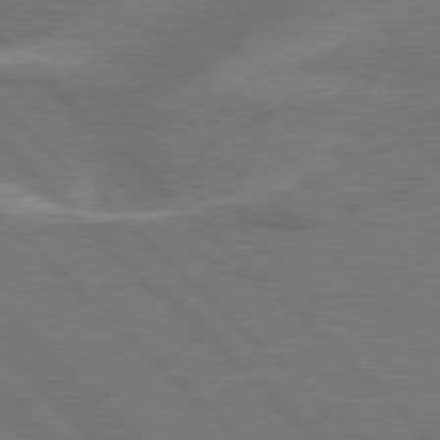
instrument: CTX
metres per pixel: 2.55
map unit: Hpe
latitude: 77.8394
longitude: -151.3103
